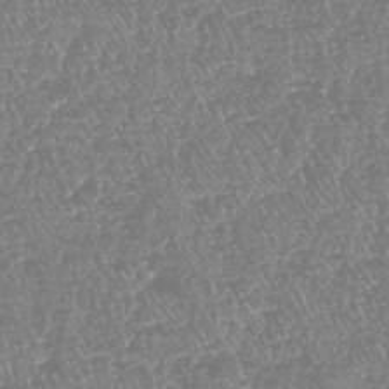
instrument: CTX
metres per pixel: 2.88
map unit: HNhu
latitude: -48.3496
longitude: 29.2943
